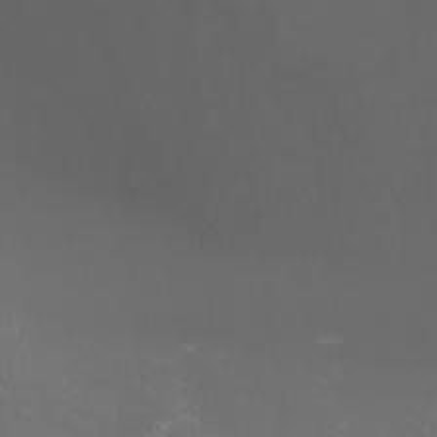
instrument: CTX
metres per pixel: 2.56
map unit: Aa
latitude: -8.7463
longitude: -78.9325
